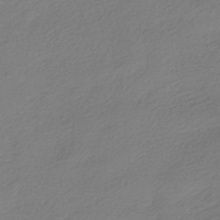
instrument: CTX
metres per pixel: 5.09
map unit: HNhu
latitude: -40.4440
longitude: 94.6518
